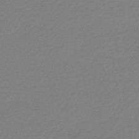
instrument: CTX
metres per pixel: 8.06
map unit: HNhu
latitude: -42.7841
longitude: 97.5210
